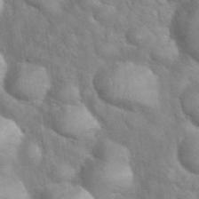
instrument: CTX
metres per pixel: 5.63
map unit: eHh
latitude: 39.1025
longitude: -57.6504
